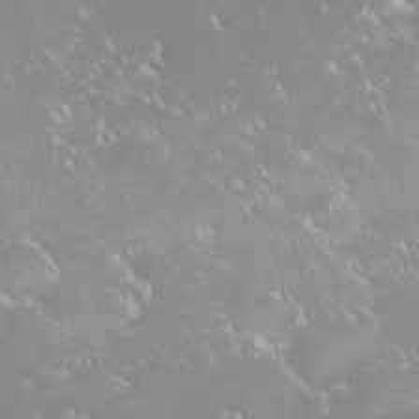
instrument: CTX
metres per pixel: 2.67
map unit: HNhu
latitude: -1.5211
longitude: 11.1431
